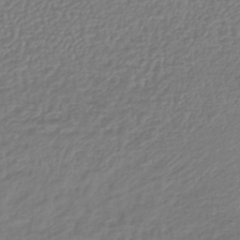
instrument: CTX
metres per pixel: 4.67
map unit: lHb
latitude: -42.3306
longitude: 68.4062
